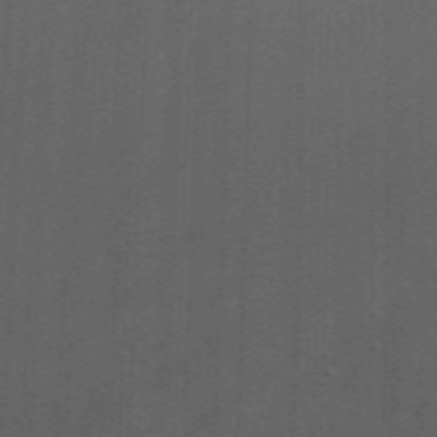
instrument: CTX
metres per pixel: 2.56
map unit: Ave
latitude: 23.5182
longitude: -136.3845
